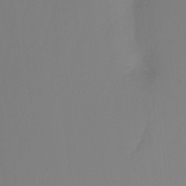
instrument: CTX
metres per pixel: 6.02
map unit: Nhu
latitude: -4.6140
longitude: -76.9891
